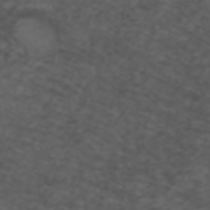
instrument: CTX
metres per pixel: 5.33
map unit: ANa
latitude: 39.1403
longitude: 24.3873
